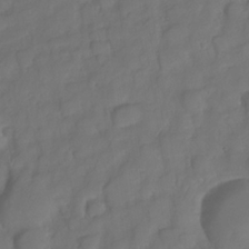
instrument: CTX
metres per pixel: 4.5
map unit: Nhe
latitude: -34.1228
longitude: -143.1403
